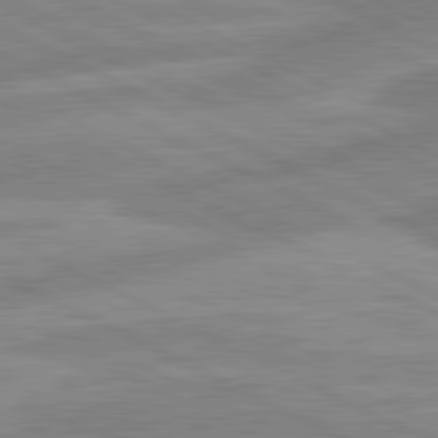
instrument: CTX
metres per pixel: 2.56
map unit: lApd
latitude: 80.7813
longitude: -169.6694
